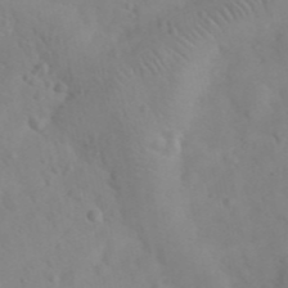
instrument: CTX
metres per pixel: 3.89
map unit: eHh
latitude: 25.4237
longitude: -66.8946
